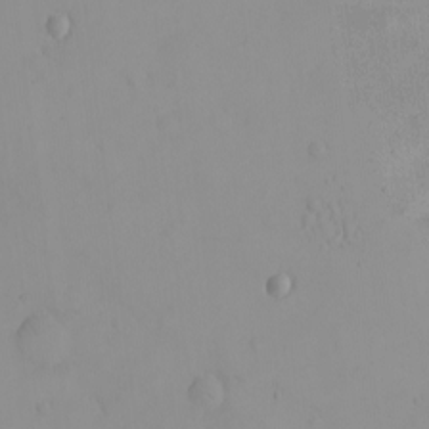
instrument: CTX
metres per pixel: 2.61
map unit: eHh
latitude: -9.0486
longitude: -68.0822
